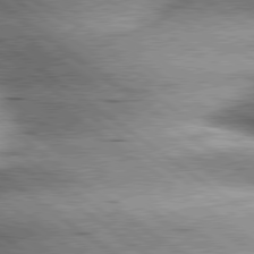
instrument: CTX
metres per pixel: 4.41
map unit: lApd
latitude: 79.8017
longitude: -140.4978
